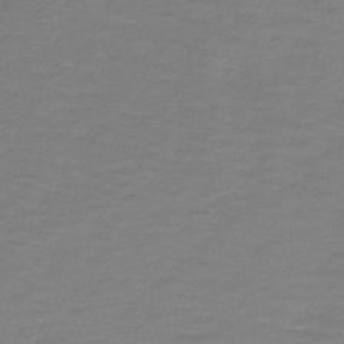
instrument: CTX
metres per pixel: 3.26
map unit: lHb
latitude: -41.5210
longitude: 52.2361
